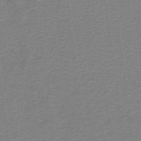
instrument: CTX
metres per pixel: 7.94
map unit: lHb
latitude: -41.6533
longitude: 54.3117
